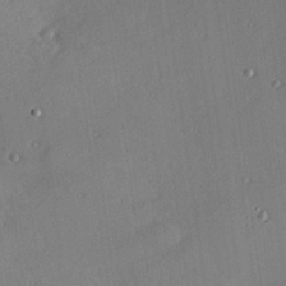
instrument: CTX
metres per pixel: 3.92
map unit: Hve
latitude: 25.4426
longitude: -93.1025
